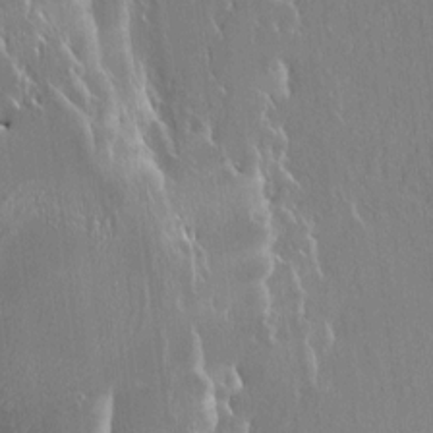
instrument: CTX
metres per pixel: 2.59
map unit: HNhu
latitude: 4.2711
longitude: 7.8422
